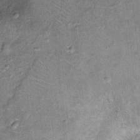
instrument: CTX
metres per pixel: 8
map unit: Ht
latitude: 10.0633
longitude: -37.8772
